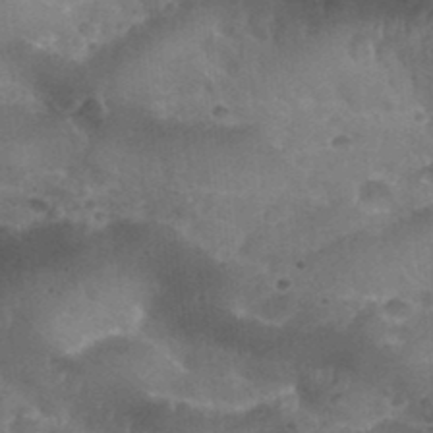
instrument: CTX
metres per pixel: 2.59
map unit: Nhu
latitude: 28.1389
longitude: -55.1592
